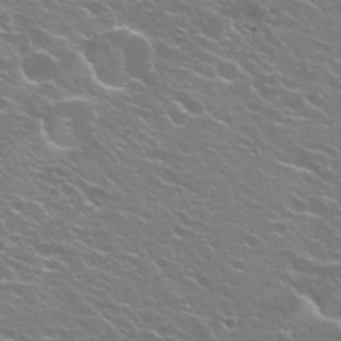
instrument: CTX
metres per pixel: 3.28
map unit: Hto
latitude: 23.4237
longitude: -31.6316
